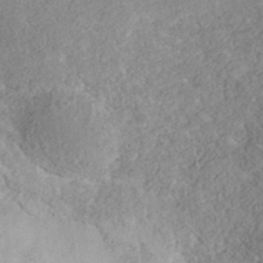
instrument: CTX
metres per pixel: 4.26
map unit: ANa
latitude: 37.8961
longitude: 16.8597
